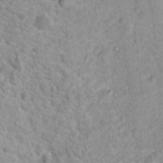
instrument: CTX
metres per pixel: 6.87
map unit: Nhu
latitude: 16.9136
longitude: -31.4994
